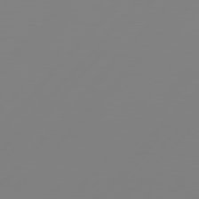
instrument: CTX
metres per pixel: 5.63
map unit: Hpe
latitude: 77.1025
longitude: -139.8961
